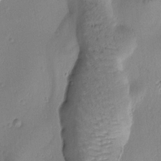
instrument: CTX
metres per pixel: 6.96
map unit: Htu
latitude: -4.0661
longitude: 173.4454
